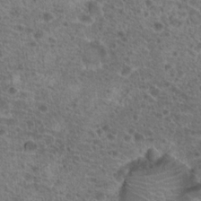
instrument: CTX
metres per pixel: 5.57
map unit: Hto
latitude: 19.7638
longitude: -41.0080
